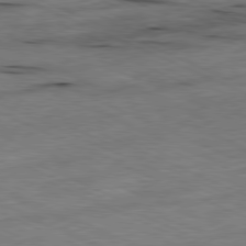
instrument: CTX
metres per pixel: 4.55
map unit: Ap
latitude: -81.2754
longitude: -71.1025
